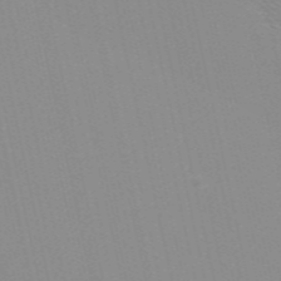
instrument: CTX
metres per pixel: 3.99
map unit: Nve
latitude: -57.1809
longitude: 60.3684
